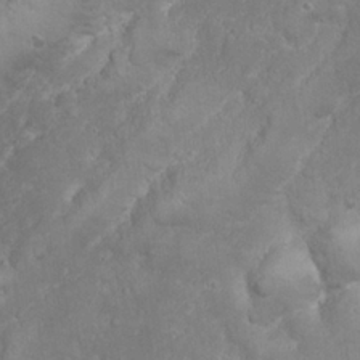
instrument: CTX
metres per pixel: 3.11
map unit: Nhu
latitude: 24.2711
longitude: -59.6505
